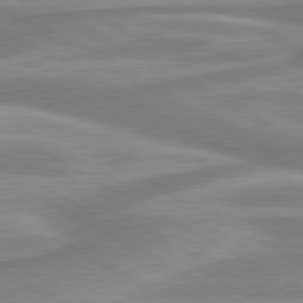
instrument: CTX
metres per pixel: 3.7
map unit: lApd
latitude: 80.4790
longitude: -173.5182
